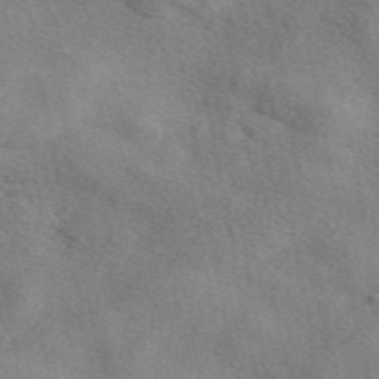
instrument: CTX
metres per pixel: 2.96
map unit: eAb
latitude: 47.8017
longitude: 123.1809
